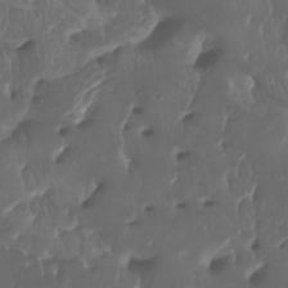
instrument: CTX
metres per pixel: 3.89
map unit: Htu
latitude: -6.6518
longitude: -76.0444
